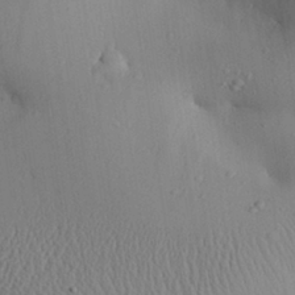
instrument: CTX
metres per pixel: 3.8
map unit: Aa
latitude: 29.4237
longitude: -131.8017
